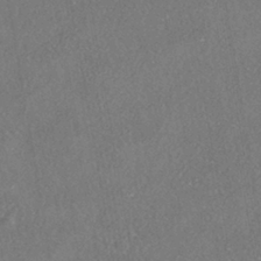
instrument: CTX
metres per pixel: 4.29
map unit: HNhu
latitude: -40.2172
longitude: 102.5196
